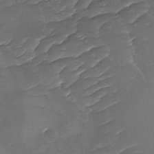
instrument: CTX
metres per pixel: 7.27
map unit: Ave
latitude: -10.1984
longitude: -122.5735
